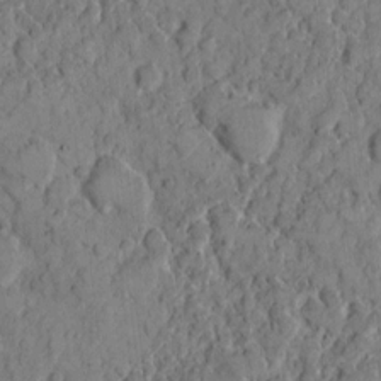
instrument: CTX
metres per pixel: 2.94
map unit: eHh
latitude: 7.6883
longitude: -63.6505
